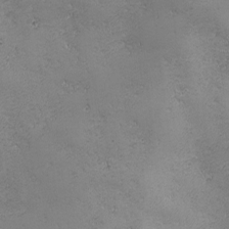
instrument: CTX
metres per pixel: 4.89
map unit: Ave
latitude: -7.4643
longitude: -121.0648
